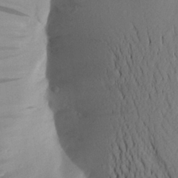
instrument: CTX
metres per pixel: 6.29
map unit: Aa
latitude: 25.2725
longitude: -149.2159
